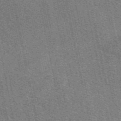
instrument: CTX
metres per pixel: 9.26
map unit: eAb
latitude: 48.8002
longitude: 116.1038
